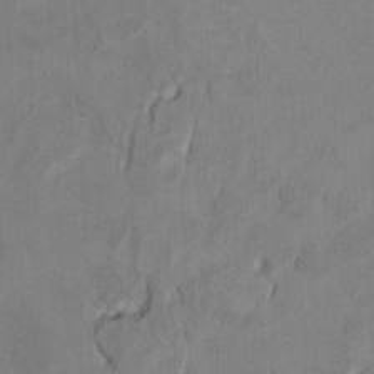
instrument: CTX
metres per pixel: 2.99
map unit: Ht
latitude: 9.6316
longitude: -32.9514
